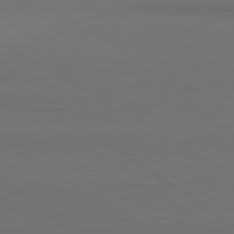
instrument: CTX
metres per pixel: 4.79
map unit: lApd
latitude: 81.1781
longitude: 153.2187
